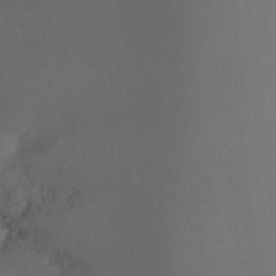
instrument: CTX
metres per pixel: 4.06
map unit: Ht
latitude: -10.4440
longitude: -35.0647
